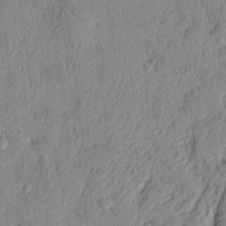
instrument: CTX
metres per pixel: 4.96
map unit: Nhu
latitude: 17.4615
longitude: -78.1200
